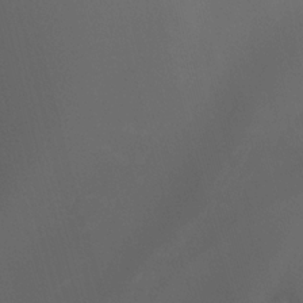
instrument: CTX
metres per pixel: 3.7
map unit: Nhu
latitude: -13.4643
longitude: -71.5182
